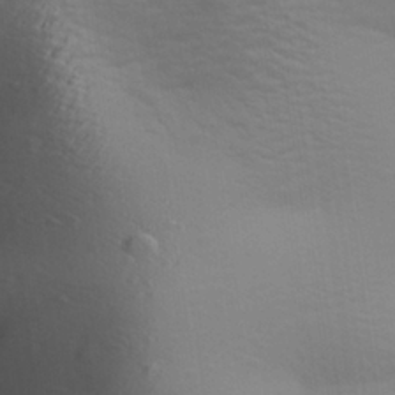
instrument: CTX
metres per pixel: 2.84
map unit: Aa
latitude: 28.1767
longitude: -139.3104
